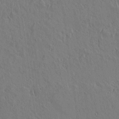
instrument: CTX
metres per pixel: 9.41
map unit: lAvf
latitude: 14.8569
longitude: -126.0255
